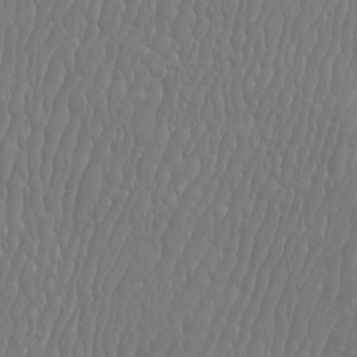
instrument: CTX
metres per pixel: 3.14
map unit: Htu
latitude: -9.2187
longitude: -75.8772
